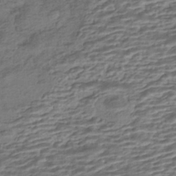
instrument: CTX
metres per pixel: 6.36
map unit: HNhu
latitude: -42.8974
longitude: 104.5573
